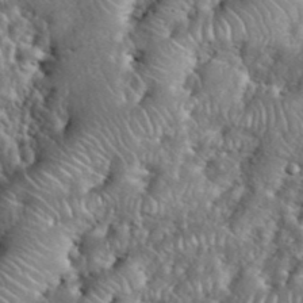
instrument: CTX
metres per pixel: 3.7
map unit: eHh
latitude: 39.7827
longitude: -57.6693
